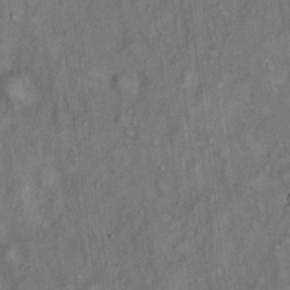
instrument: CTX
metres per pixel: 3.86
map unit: Hto
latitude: 18.0633
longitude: -61.7260
